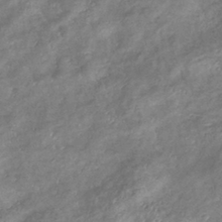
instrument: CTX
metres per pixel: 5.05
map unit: eHb
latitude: -38.3118
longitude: 76.1984
